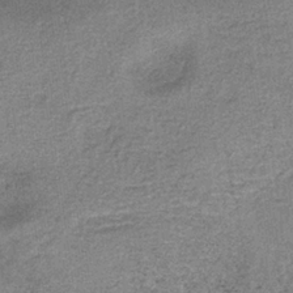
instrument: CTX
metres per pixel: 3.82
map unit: HNb
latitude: -35.8422
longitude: 53.1998
